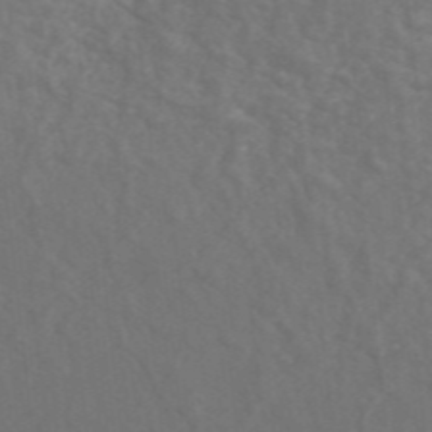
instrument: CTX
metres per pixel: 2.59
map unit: ANa
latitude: 46.3090
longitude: 26.6896
